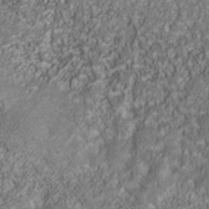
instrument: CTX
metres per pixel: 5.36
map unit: Nhu
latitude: -41.1431
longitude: -83.9717
